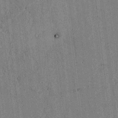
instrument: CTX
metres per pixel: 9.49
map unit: lAvf
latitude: 6.1389
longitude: 169.3131
